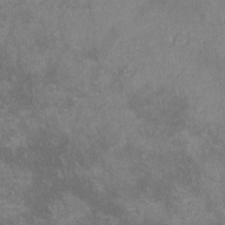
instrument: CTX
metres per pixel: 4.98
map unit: lHvf
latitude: -13.8989
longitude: -102.4034
